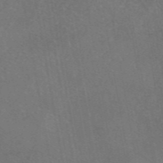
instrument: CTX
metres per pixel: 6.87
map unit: eAb
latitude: 47.2159
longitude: 108.9164
